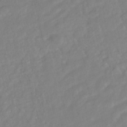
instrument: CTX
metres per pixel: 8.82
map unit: HNhu
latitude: -44.6707
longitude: 103.1809
